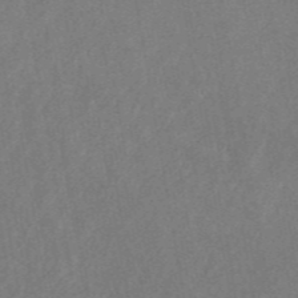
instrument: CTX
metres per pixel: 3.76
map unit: ANa
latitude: 45.8961
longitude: 27.9556
